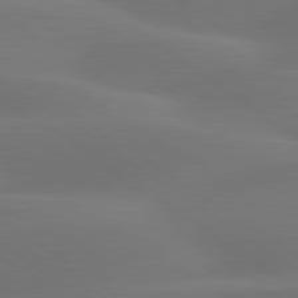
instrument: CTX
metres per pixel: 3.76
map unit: lApd
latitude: 79.6505
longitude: -90.6113
